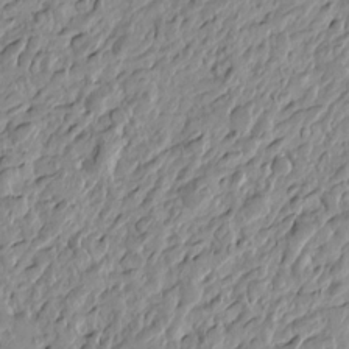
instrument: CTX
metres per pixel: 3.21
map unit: Htu
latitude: -3.3131
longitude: -175.7639
